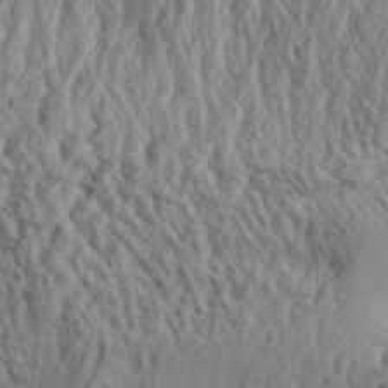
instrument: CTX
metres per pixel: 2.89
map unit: Aa
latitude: 31.8962
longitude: -135.0269
